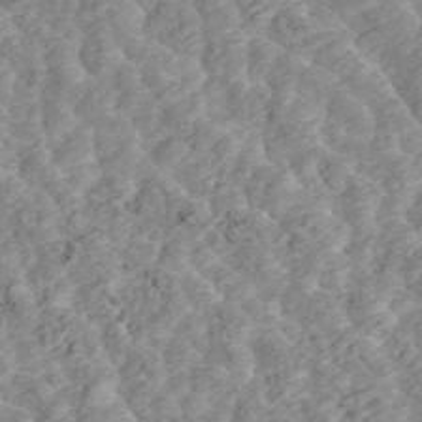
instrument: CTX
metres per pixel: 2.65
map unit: ANa
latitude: 45.7827
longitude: 28.4440
